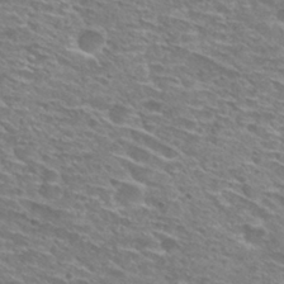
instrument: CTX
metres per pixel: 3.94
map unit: Hto
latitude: 29.9717
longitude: -47.4049
